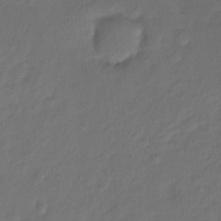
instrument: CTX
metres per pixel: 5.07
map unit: Ht
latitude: -7.9556
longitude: -39.4993
